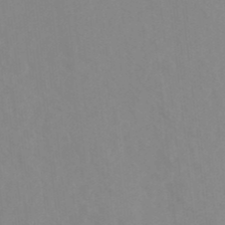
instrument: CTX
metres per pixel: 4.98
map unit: Ht
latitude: -14.7841
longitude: -56.0822
